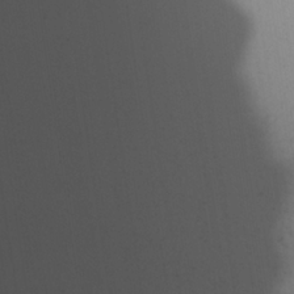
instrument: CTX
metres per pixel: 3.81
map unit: lHvf
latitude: 21.7450
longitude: 142.1794
